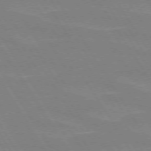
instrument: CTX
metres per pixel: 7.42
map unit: lApd
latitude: 72.8758
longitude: -56.4412
